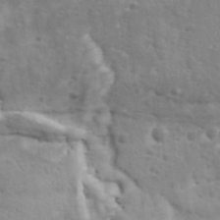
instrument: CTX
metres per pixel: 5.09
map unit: Ave
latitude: 11.7450
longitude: -104.6491
